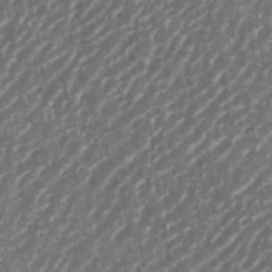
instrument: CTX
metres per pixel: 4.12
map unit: eHh
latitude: 35.6505
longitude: -134.3845
